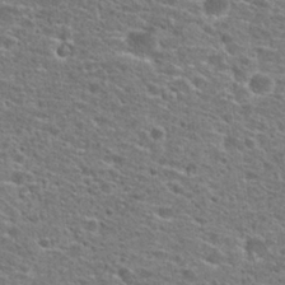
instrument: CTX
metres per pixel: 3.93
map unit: Hto
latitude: 25.5560
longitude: -47.1970
